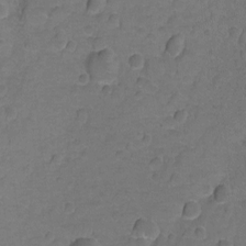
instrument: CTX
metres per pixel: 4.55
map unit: Hto
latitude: 3.4804
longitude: -32.9703
